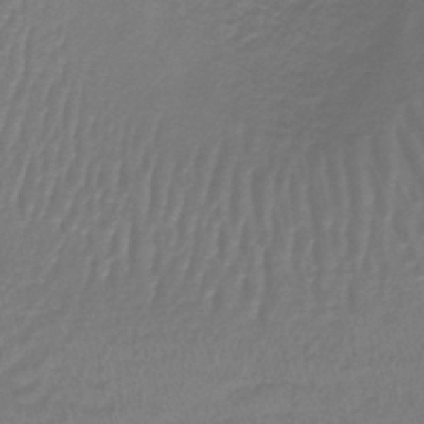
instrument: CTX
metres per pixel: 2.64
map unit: lHb
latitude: -41.9367
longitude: 58.2928
